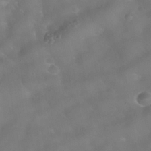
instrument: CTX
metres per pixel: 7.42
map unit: Nhe
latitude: -38.0472
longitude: -118.5357
